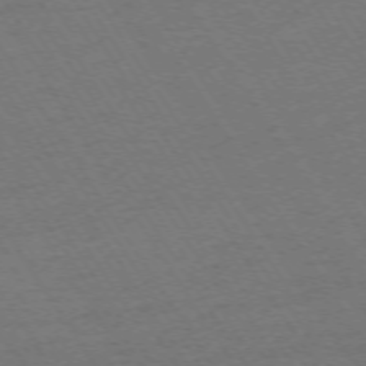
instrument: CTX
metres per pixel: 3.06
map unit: Ap
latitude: -73.9367
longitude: -84.7813
